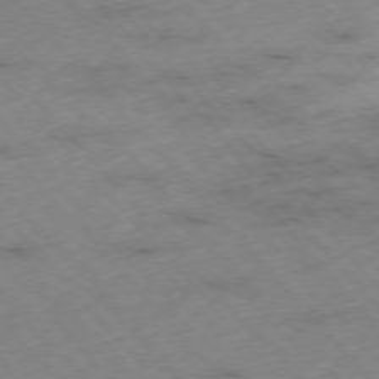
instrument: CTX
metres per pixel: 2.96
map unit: Hpe
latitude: -76.3684
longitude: -17.5749
